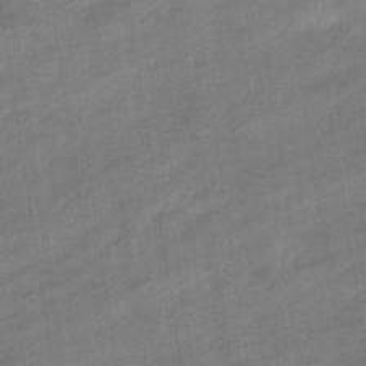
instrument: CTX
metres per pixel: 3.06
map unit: eHb
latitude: -35.8611
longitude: 77.9178
